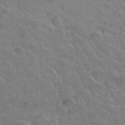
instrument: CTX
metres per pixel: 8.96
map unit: Hto
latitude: 35.4615
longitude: -45.9528
